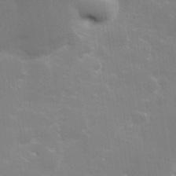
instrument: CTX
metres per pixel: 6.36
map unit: Hve
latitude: 31.1970
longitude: 149.5399
